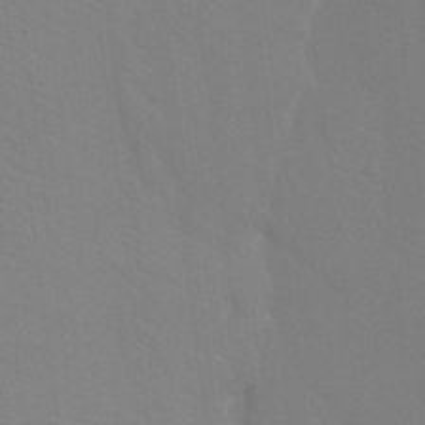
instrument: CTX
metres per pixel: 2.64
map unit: Ht
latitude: -3.7666
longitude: -27.1592
